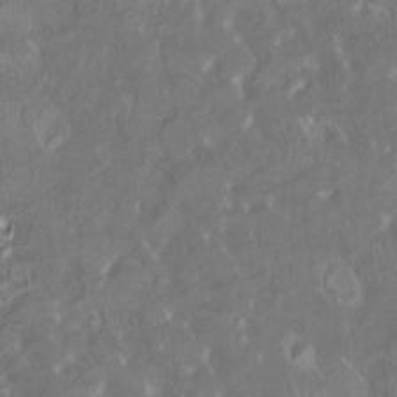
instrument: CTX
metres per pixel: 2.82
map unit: HNhu
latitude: 5.1403
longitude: 9.8044
